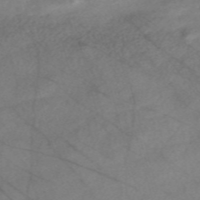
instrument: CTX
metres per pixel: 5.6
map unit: Nve
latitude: -57.9367
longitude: 61.3132
